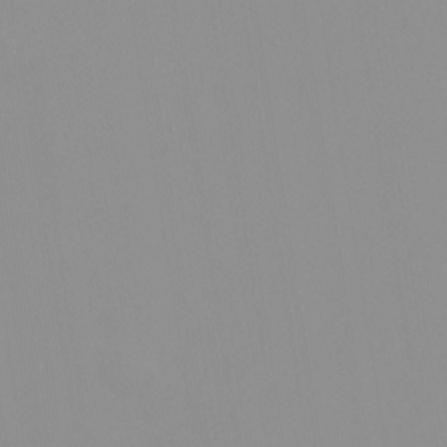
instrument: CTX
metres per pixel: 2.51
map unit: HNhu
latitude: -0.4629
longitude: -6.2145
